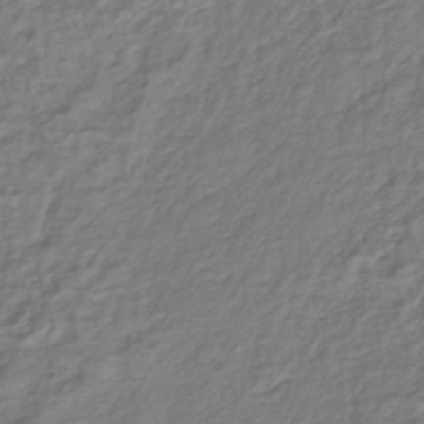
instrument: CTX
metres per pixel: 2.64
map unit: lHb
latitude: -39.9745
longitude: 71.7667
